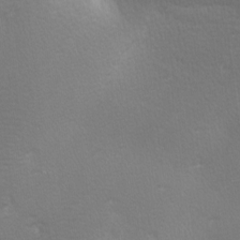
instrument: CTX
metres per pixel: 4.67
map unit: lAa
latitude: -10.1795
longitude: -125.5182
